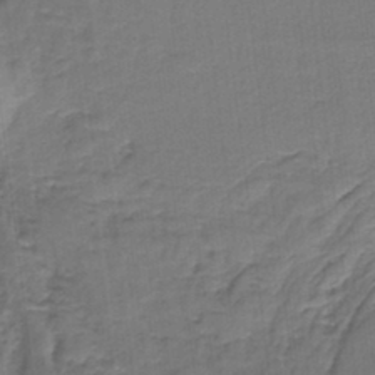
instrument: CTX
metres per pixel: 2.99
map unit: HNb
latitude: -35.6911
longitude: 57.5777
